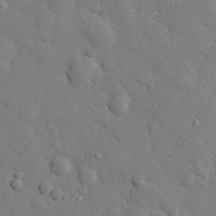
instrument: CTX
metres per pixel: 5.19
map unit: eHh
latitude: 27.9717
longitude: -78.1956
